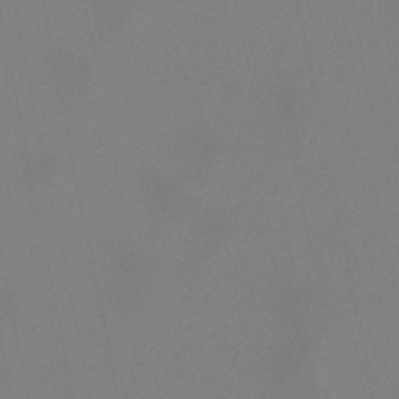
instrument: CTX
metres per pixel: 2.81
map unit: lHb
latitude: -49.0487
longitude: 71.4455
